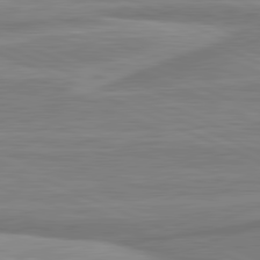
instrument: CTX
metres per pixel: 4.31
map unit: lApd
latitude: 81.5938
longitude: -175.7450
